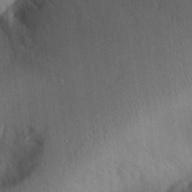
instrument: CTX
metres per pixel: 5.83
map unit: Aa
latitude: 29.1214
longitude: -144.1578
